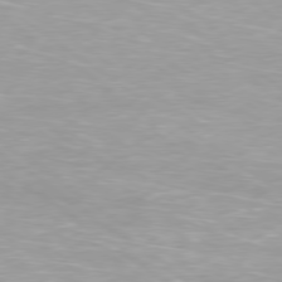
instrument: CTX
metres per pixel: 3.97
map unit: Ap
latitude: -79.4454
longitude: -66.7813
